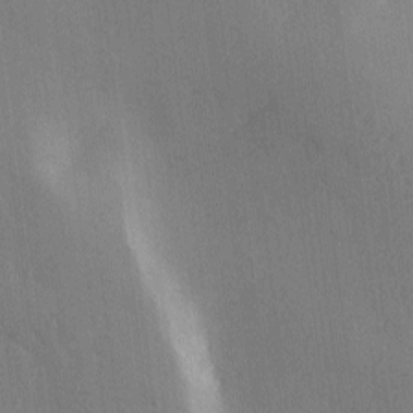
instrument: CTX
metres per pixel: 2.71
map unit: Ave
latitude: -10.8219
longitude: -122.4601
